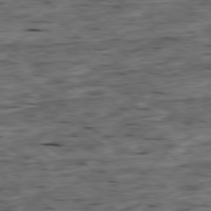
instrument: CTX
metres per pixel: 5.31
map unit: Ap
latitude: -79.4076
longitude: -90.3656
